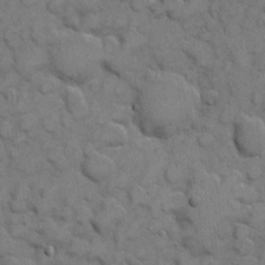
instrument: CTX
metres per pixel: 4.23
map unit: eHh
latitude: 6.2145
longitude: -65.1403
